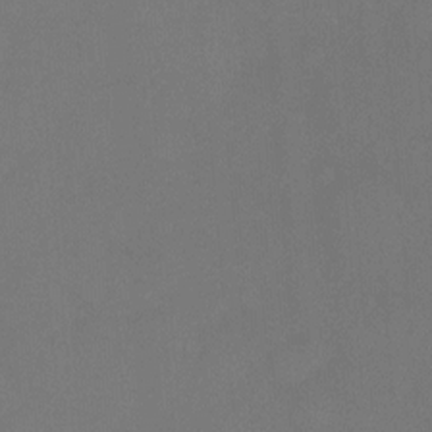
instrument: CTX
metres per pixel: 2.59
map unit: Ht
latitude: -9.4076
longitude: -37.4238
